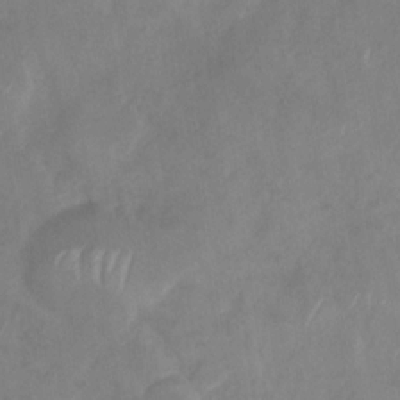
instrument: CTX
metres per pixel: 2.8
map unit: Nhu
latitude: -30.2550
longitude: -63.2915
